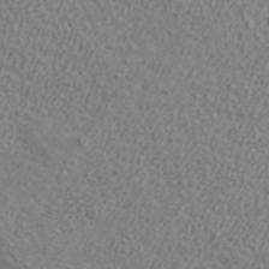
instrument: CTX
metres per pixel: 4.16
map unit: ANa
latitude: 38.3845
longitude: 22.9353
